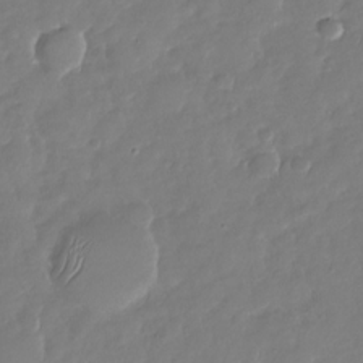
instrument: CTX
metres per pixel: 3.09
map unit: Nhu
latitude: -28.9542
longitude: -61.2348
